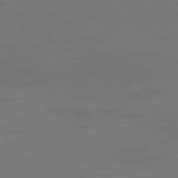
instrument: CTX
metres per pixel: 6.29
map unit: Ap
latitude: -77.0109
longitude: -76.6868
